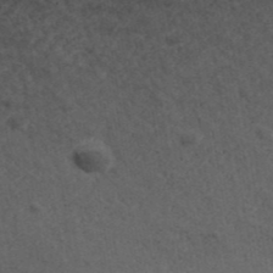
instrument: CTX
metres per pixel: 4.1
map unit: ANa
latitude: 41.5560
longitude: 26.7652
